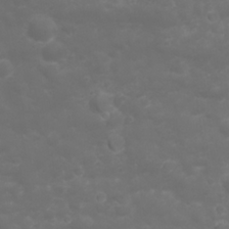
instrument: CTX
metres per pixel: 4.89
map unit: Nhu
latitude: 23.4804
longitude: -61.1781
